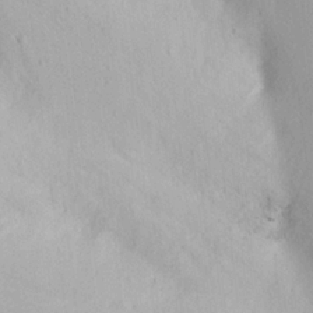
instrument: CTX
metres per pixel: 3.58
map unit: eHh
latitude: 20.4790
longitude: -72.5924
